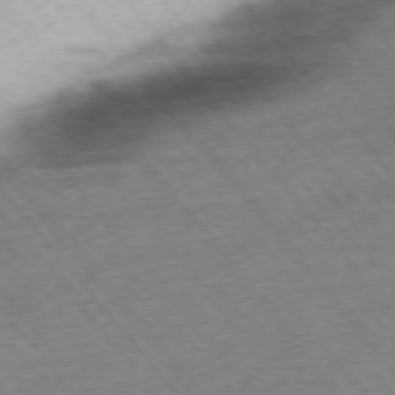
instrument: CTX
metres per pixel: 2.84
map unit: Hpe
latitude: -75.6344
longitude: -16.9514
